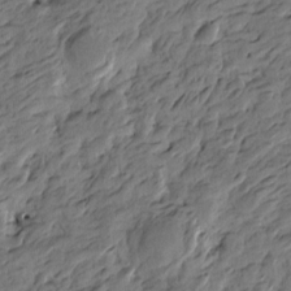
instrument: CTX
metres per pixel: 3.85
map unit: Htu
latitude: -5.0675
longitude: -177.1970
